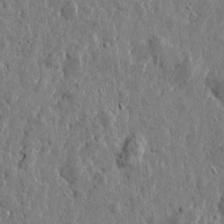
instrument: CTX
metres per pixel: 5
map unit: Htu
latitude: 0.1011
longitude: -178.1767
